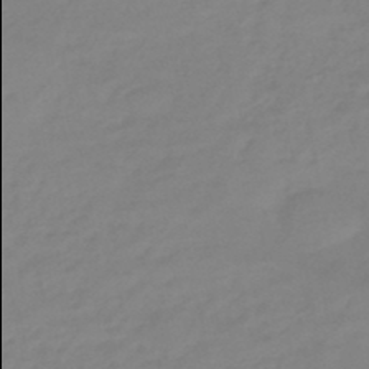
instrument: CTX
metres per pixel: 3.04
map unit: eHb
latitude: -46.6140
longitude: 86.0094
